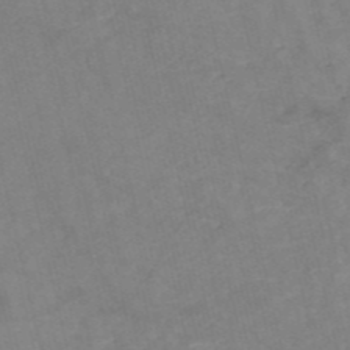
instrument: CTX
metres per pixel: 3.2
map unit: HNb
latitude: -54.2740
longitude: -47.6883
